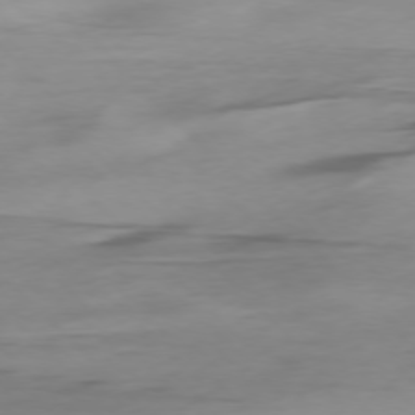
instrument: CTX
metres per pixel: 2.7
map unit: Ap
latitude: -77.1431
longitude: -78.4223
